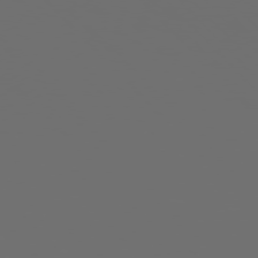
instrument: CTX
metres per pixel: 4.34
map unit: Hpe
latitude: 76.3656
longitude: -140.7246
